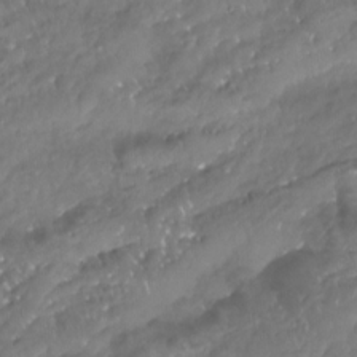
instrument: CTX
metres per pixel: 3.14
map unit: Aa
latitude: -10.8975
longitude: -69.1214
